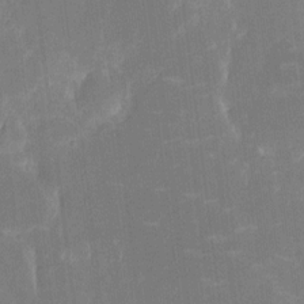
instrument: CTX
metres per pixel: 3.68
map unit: eHh
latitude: 6.1956
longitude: -69.3860
